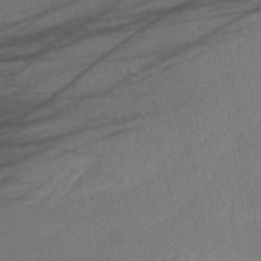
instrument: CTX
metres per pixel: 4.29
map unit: lHb
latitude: -38.0094
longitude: 72.5951
